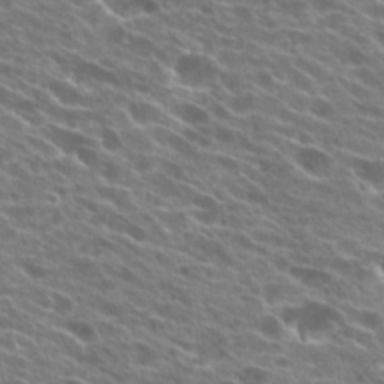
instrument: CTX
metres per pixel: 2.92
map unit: Hto
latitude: 24.7246
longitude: -41.6127
